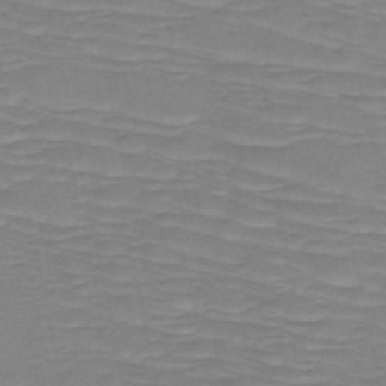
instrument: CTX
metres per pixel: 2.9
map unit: HNb
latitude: -49.8045
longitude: -51.6127
